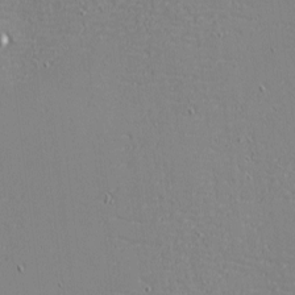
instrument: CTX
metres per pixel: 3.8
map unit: eHh
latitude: -3.8044
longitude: -80.8758
